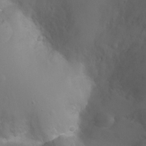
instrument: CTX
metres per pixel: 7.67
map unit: Ht
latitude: -2.5573
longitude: -24.7246
